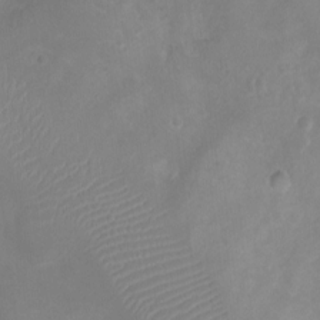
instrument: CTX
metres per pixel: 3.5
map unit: Ht
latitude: -4.7841
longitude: -16.5168
